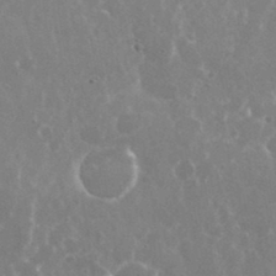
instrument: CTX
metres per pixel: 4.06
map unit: eHh
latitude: 35.8205
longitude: -58.8191
